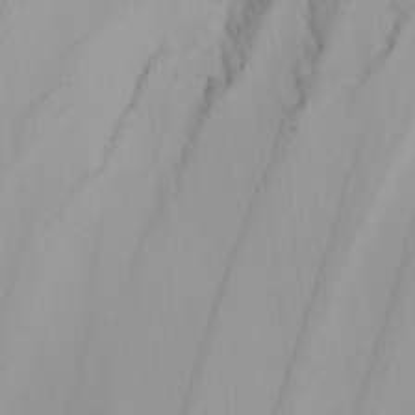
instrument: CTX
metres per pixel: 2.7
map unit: Nhu
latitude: -4.7274
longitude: -93.8772
